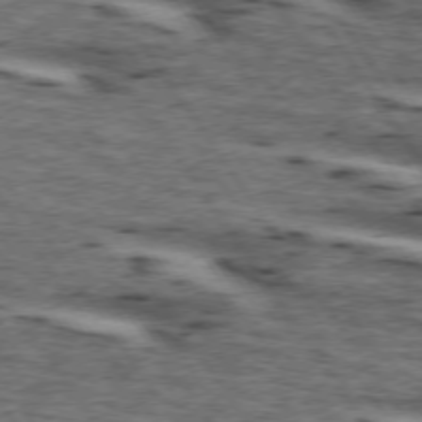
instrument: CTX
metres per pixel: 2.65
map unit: lApd
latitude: 74.1011
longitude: -73.4238
